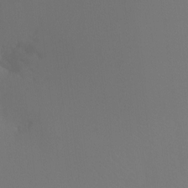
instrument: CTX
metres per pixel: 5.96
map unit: Ht
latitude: -13.1620
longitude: -50.5356
